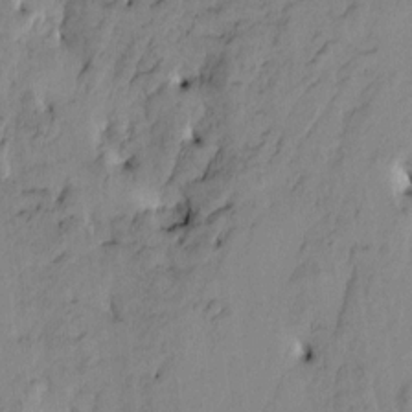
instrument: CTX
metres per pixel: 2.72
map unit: Htu
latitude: -5.0675
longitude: -179.9528
